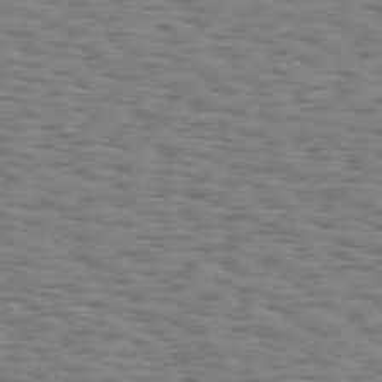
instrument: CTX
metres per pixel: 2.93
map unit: Hpe
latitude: 74.1200
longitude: -132.5168
